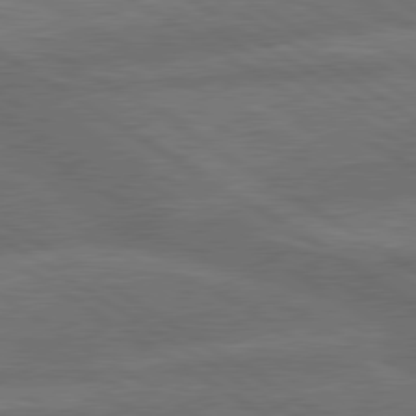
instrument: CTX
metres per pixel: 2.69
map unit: lApd
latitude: 79.8017
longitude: -165.3293
